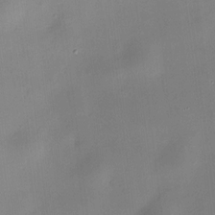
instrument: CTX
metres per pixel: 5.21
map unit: HNhu
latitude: 8.8002
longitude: 10.0472
